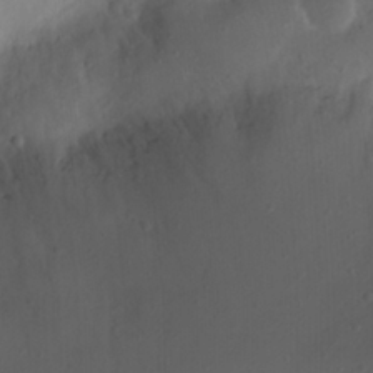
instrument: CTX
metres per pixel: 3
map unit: Nhu
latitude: 21.7828
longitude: -72.6869
